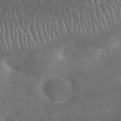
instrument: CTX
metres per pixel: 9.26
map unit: Nhu
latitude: 27.7639
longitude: -62.4412
